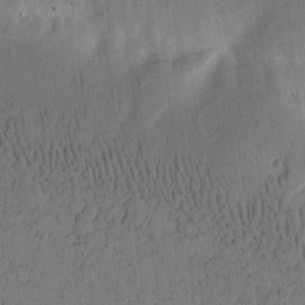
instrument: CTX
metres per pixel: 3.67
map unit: Htu
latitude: -3.2375
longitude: 167.0108
